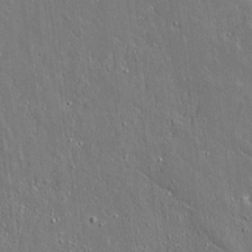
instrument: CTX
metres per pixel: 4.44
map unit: lAvf
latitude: 14.4601
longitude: -128.6112
